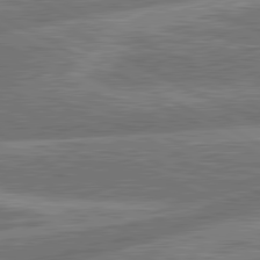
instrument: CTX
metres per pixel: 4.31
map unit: lApd
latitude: 81.2915
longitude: -166.4412
